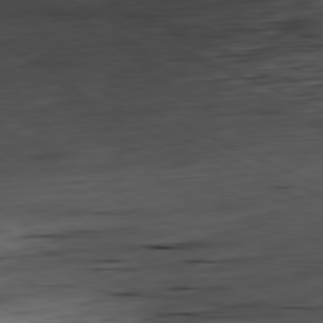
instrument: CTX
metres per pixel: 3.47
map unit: Ap
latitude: -81.3888
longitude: -81.8016
